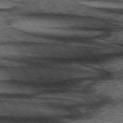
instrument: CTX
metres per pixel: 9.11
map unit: lApd
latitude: 73.5749
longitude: -76.5168
